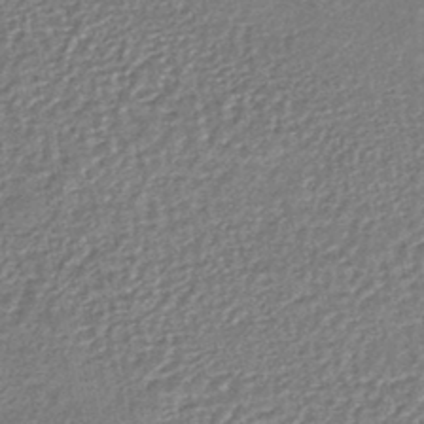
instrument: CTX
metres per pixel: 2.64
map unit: HNhu
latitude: -47.3509
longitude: 102.4062
